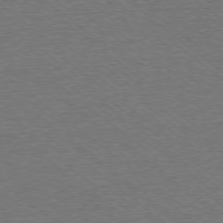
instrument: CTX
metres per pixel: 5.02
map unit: Ap
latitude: -78.4440
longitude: -82.1199
